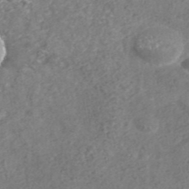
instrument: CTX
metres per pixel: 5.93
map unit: ANa
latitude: 42.9136
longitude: 23.8800
